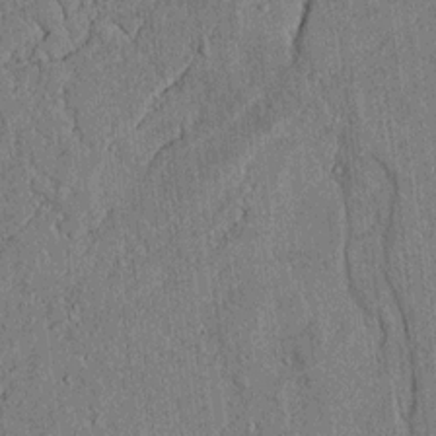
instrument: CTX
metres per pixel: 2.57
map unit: lAvf
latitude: 5.1592
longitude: 169.4832
